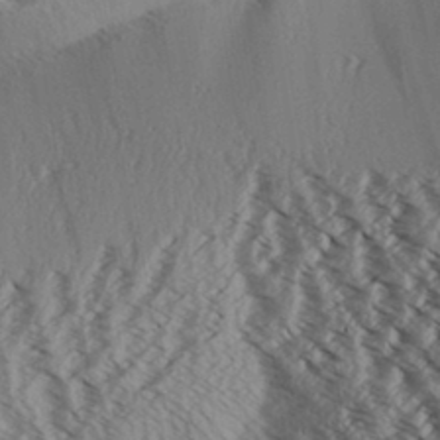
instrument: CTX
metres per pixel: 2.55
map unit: Aa
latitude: 31.7639
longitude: -137.4994
